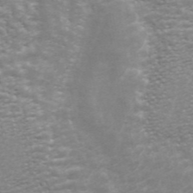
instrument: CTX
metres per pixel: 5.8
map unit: ANa
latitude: 44.9136
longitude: 31.1998
